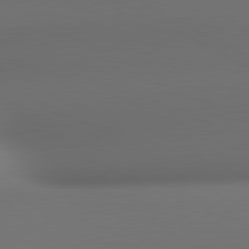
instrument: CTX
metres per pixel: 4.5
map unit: lApd
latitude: 81.0080
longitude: 136.0661
